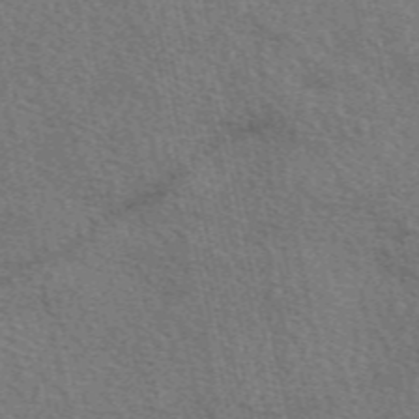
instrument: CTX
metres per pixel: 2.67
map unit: eAb
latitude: 50.7624
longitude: 114.1228
